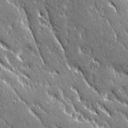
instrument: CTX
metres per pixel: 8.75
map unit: Ave
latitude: 20.8002
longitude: -135.8961
